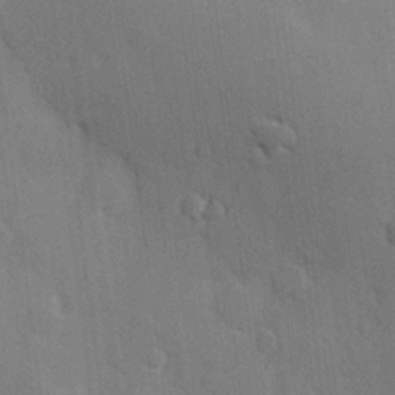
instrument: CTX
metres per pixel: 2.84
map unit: Hve
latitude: 18.8191
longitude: 151.0109
